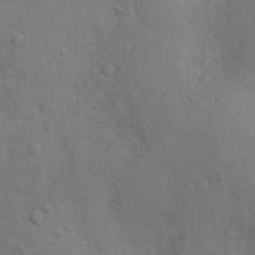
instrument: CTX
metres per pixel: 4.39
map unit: Nhu
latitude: 10.4412
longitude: -24.5167
